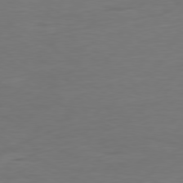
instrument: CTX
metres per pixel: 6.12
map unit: Ap
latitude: -80.4062
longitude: -62.4223
